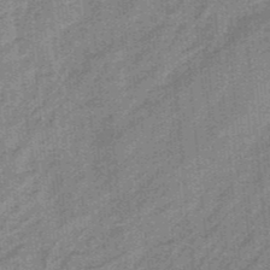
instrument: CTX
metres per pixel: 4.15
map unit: HNb
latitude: -35.5210
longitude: 57.2376
